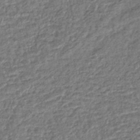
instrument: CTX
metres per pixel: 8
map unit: lHb
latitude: -40.1795
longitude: 71.1242
